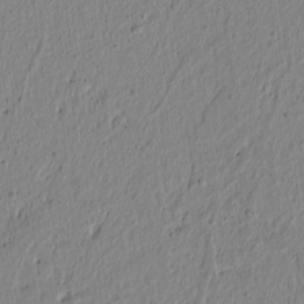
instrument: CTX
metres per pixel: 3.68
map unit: lAvf
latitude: 6.0255
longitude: 166.2739
